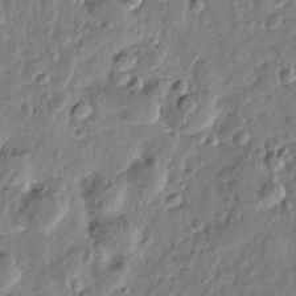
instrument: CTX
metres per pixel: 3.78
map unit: Htu
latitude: 1.3859
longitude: -178.6113
